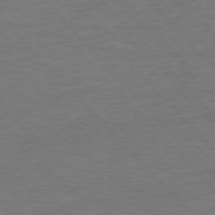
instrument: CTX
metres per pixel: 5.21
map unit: Ap
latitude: -76.5196
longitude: -95.0459
